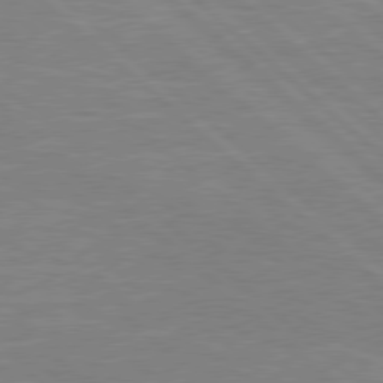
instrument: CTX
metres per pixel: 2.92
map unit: Hpe
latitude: 78.1956
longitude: -122.9892
